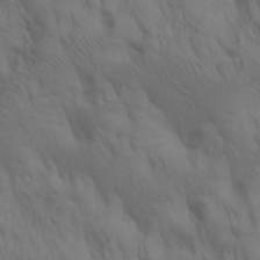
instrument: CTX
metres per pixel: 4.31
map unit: lAa
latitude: 21.7072
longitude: -138.3089
